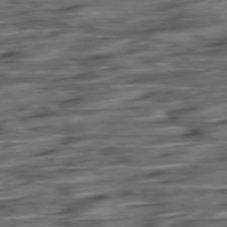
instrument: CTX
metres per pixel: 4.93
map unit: Hpe
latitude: -78.7652
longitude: -19.1214
